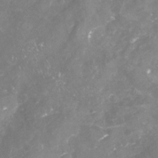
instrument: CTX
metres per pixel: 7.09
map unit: Nhu
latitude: -23.0298
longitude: -57.3859
